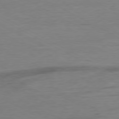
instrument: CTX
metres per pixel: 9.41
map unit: Ap
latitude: -80.0283
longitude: -82.9135
